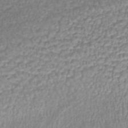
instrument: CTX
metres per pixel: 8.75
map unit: lHb
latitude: -40.2550
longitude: 71.5399
